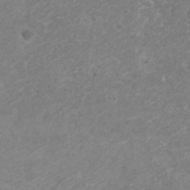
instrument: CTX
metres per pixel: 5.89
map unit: HNhu
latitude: -1.1809
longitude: 2.6518
